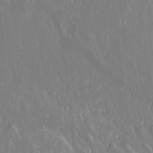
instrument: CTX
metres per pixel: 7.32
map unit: lAvf
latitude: 14.5546
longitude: -128.2900
